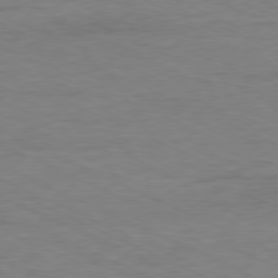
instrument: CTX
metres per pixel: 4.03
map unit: Ap
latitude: -80.2740
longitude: -104.3845
